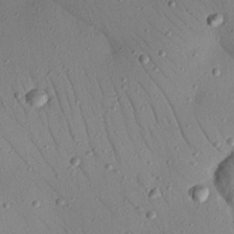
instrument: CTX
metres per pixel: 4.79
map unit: Nhu
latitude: 23.2159
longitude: -75.6127
